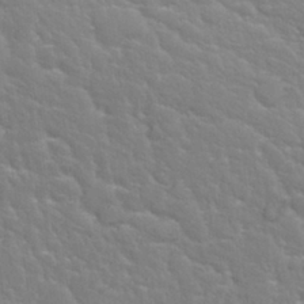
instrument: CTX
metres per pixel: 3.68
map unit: Nhu
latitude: 28.6868
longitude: -54.5168
